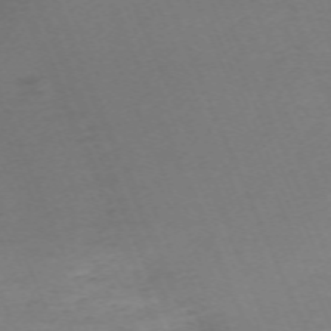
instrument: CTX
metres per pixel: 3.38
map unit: Nhu
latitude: -68.3684
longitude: 38.4062
